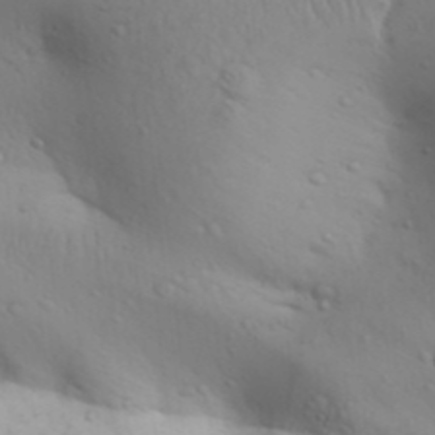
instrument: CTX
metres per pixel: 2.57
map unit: Aa
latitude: 29.9717
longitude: -145.9528
